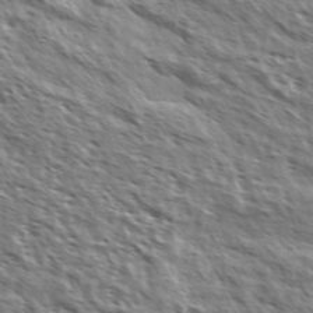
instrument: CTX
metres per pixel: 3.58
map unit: Ave
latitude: 37.2537
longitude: -111.4616
